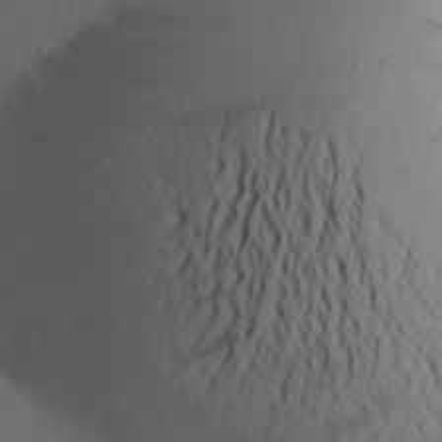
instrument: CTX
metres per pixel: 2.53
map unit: Aa
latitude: 27.0459
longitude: -147.4238
